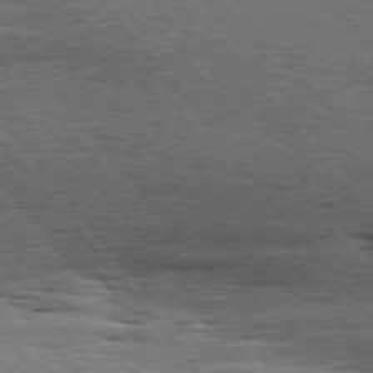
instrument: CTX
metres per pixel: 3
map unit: Hpe
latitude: 75.2915
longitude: -139.7450
